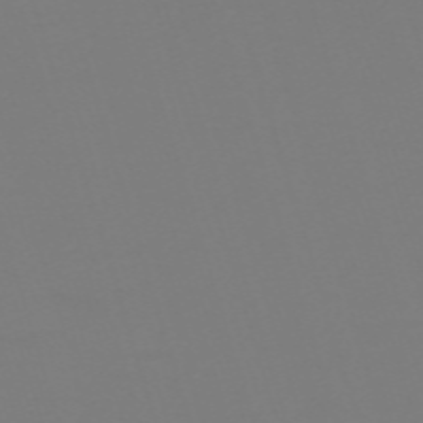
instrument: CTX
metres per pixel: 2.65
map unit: eHh
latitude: -62.0283
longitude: 51.6344
